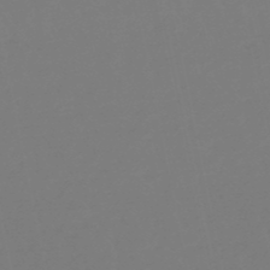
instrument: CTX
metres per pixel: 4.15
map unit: eHb
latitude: -49.1431
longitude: 85.9367
